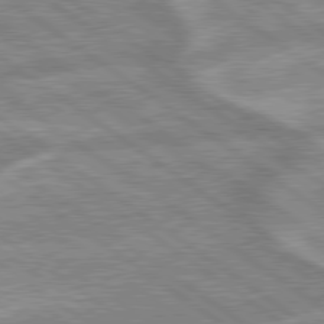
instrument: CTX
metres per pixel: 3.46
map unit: lApd
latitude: 79.2726
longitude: -169.5182
